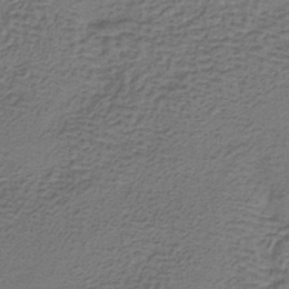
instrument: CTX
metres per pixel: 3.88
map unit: lHb
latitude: -39.7856
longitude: 61.5966
